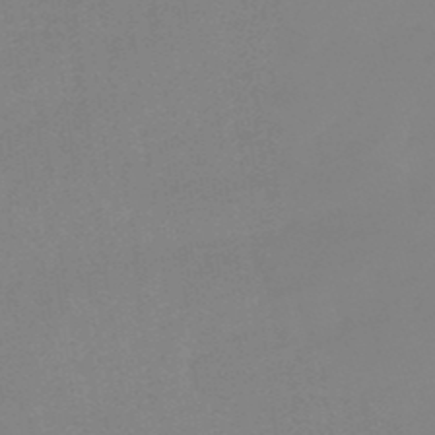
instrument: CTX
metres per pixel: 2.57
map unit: lHb
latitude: -49.5777
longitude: 81.5210
